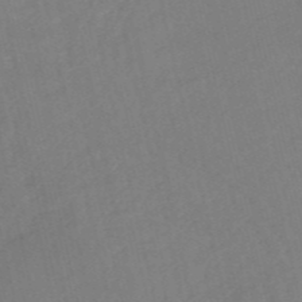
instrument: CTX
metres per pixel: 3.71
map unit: HNb
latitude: -53.1809
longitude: -48.4979
